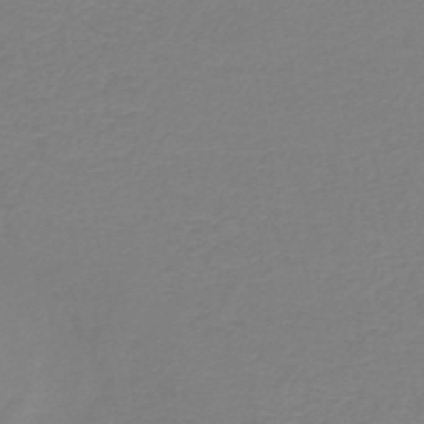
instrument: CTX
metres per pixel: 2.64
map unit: HNb
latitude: -45.4265
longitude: 53.5021
